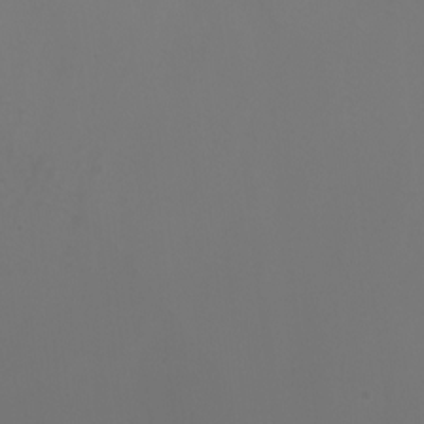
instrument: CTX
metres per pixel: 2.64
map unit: Aa
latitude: -7.3698
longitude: -79.1970
